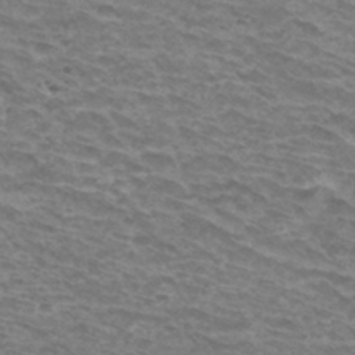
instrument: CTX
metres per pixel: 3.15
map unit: Hto
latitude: 33.5938
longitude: -41.5371
